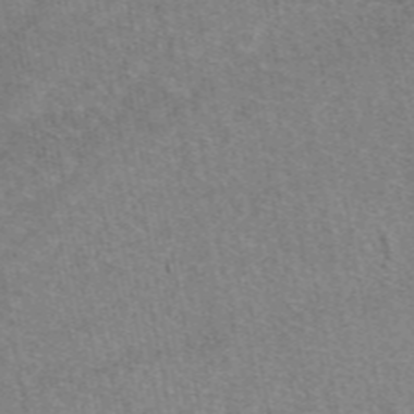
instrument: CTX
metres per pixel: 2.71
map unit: eAb
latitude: 48.5168
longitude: 113.1998
